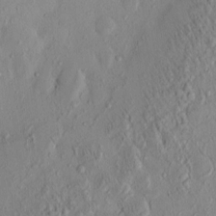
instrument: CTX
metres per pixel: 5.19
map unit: eHh
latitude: -0.3307
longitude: 17.1998
